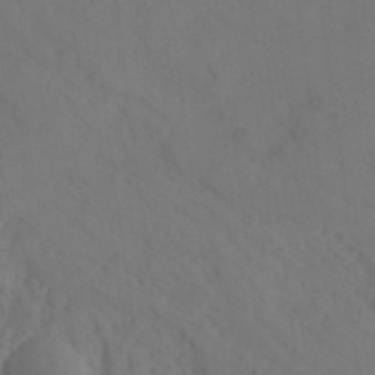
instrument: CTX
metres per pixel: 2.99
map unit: ANa
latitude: 41.0836
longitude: 52.8974
